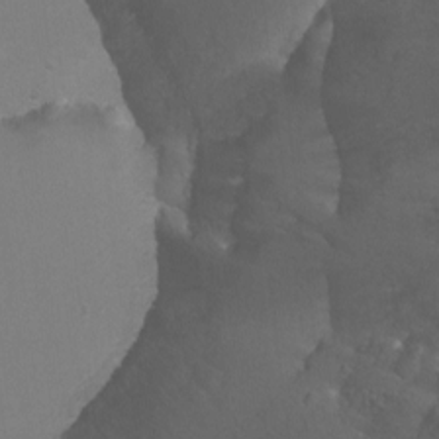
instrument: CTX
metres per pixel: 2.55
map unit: Ht
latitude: 1.0080
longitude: -35.6882
